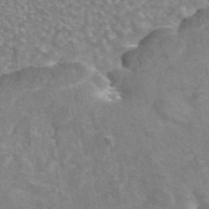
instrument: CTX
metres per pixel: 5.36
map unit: eAb
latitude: 44.7246
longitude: 106.9353
